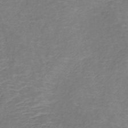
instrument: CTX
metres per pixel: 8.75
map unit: lHb
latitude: -41.9556
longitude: 78.7841
